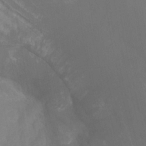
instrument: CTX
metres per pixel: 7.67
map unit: HNhu
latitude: -27.6721
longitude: 73.8989
